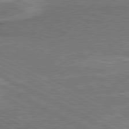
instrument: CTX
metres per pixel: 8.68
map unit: lApd
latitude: 80.6679
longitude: 141.1809
